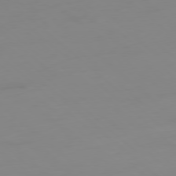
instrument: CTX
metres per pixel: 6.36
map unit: Hpe
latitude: -78.4818
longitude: -20.3656
